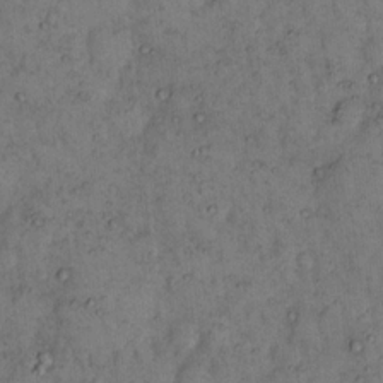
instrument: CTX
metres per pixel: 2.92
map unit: eHh
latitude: 15.5560
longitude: -63.9906
